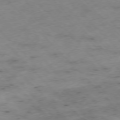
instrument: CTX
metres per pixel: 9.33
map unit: Hpe
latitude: -76.8030
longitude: -16.8947
